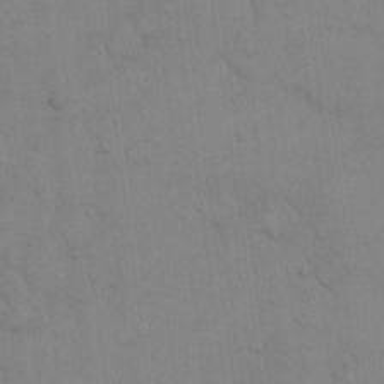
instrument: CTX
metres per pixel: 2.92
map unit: eHh
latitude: 19.7638
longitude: -60.3467
